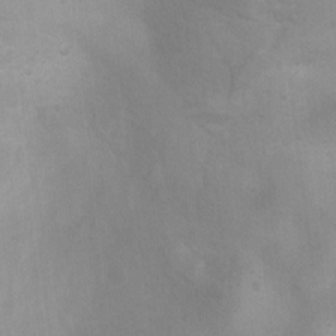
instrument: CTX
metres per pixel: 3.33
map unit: Ht
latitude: 2.8380
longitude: -25.6316
